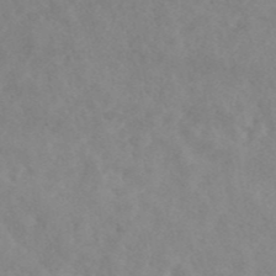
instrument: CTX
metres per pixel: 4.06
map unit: ANa
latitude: 43.1592
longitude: 26.9352
